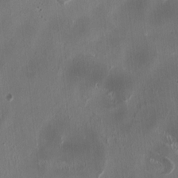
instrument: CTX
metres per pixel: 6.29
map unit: HNhu
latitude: 1.2348
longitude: -3.5371
